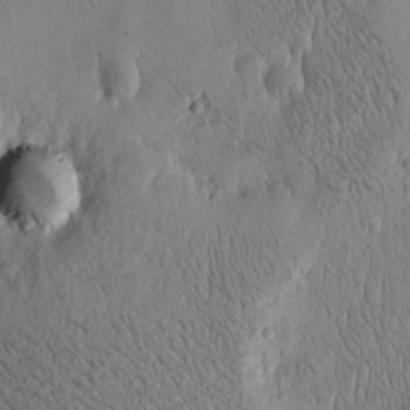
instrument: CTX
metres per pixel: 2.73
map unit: Htu
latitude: -4.6707
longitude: 174.6329
